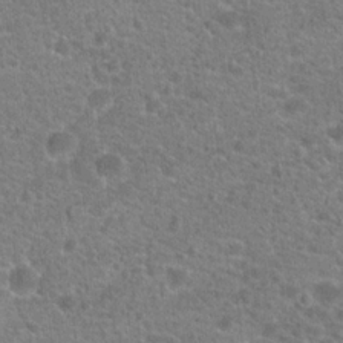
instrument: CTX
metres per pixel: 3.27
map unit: Hto
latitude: 20.3468
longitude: -43.1781
